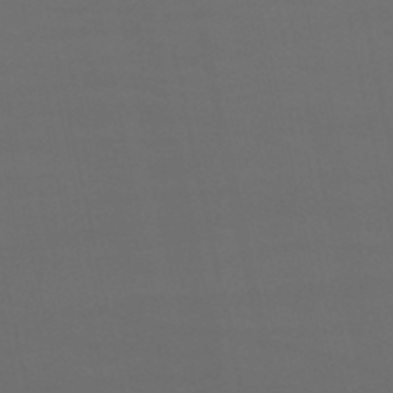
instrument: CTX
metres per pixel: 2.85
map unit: eHb
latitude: -50.6707
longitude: 70.5763
